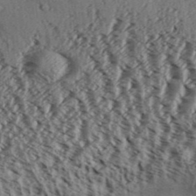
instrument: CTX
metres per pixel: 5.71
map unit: Aa
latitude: 31.3104
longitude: -136.9136
